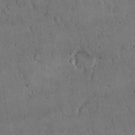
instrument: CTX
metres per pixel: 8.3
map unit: Hto
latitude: 16.7813
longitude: -59.8017
